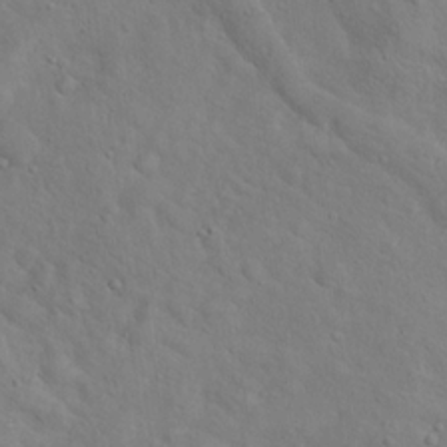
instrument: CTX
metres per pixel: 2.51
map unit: Hto
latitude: 17.5560
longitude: -53.0648
